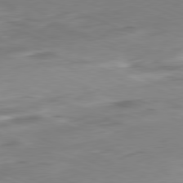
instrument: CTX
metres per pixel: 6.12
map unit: Ap
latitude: -82.1039
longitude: -80.5357
